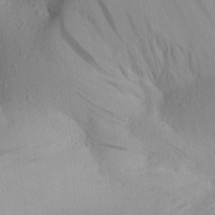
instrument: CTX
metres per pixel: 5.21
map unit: Aa
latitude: 27.1781
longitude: -146.1011
